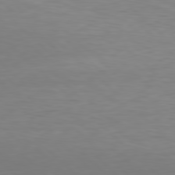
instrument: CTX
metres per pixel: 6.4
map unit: Hpe
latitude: 78.4790
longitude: -167.6693
